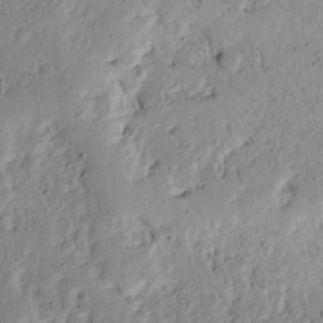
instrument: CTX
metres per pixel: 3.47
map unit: Aa
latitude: 13.9717
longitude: -139.8961
